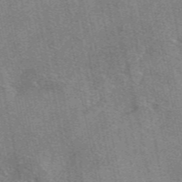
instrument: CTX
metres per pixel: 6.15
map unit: eAb
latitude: 49.3671
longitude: 104.9352
